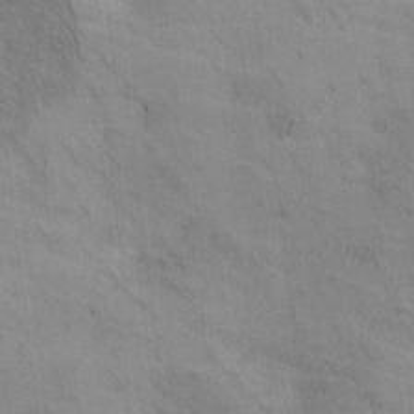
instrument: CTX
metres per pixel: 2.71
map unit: lAa
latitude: -4.7841
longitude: -120.8380
